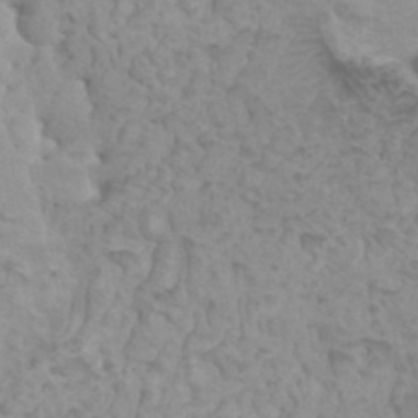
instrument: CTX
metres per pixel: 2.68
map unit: HNhu
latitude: 6.3845
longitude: -1.8016
